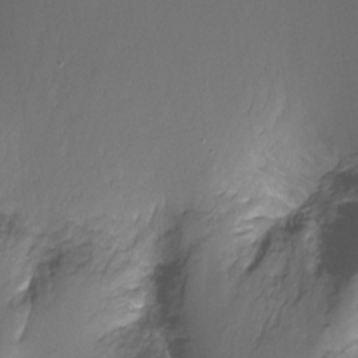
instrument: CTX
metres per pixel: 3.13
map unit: Ht
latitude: -12.9164
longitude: -45.3292
